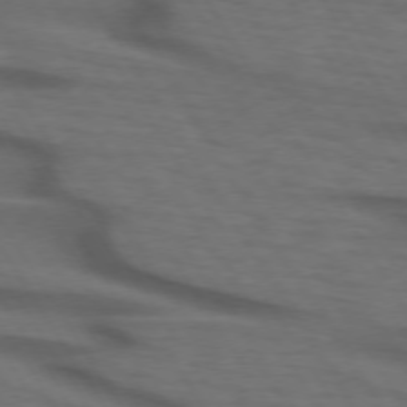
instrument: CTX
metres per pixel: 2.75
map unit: lApd
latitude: 73.5560
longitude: -74.0444
